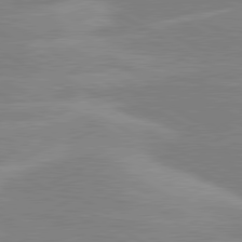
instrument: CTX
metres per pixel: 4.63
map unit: lApd
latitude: 80.1578
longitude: -123.7261
